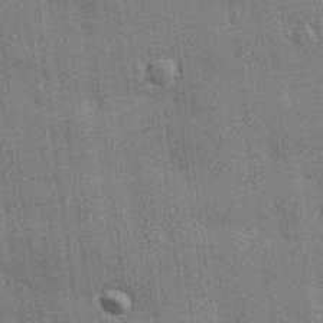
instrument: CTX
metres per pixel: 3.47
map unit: Nhu
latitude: 28.2333
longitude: -67.8961
